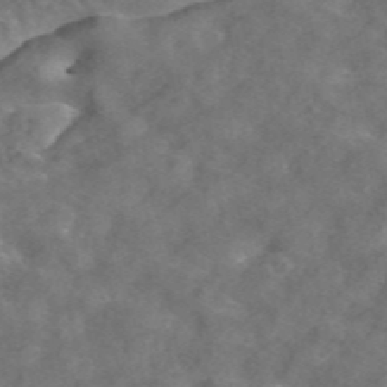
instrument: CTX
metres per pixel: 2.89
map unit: ANa
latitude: 43.8961
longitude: 25.4076
